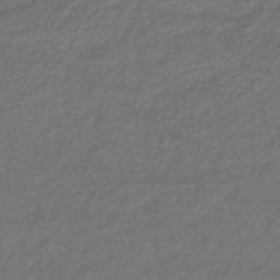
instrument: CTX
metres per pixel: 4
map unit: lHb
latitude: -37.7477
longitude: 70.6708
